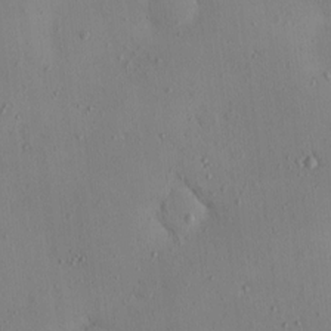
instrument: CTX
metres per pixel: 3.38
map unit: eHh
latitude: 0.1389
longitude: 17.0109
